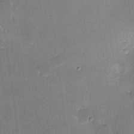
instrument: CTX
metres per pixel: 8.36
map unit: HNhu
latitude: 7.7639
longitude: 3.1431
